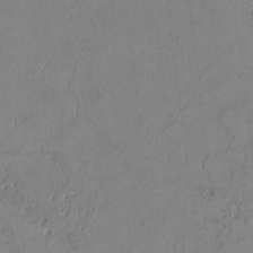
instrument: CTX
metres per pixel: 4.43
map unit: Htu
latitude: 2.8569
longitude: 148.4062
